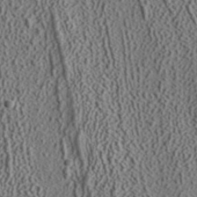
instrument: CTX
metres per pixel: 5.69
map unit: ANa
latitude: 37.7450
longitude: 19.8989
